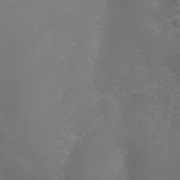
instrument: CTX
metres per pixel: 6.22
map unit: Nhu
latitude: -4.8597
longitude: -75.1781
